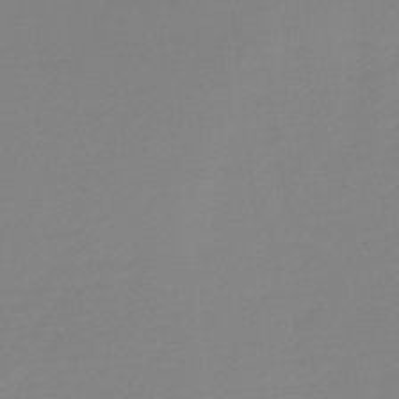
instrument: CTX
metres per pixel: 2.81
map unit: lHb
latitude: -45.9745
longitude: 65.6722
